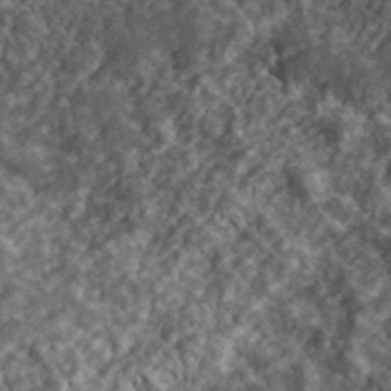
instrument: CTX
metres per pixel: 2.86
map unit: lHvf
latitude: 39.3859
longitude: -88.3468
